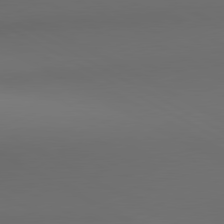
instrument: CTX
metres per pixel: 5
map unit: lApd
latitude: 81.0269
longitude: 136.9541
